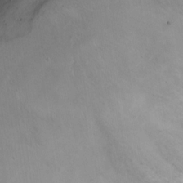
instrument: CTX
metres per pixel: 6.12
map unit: Ht
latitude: 2.0255
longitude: -35.9150
